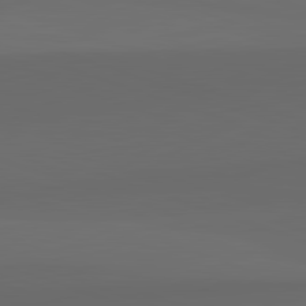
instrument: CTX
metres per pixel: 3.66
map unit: lApd
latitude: 82.4601
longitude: 134.4818
